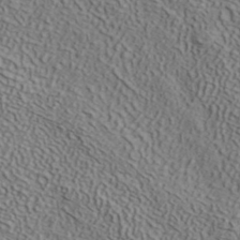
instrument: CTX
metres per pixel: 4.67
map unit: ANa
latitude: 40.7057
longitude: 33.6533
